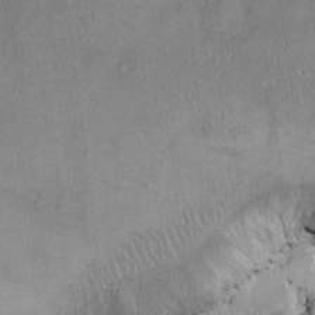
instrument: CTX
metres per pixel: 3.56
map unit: HNhu
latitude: 4.4790
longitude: 4.3495
